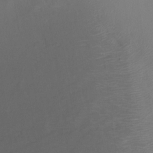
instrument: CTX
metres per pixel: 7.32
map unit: Nhu
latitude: -17.4833
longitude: -47.5749
